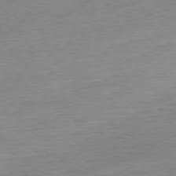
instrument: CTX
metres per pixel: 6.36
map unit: Ap
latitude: -77.0675
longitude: -97.7450
